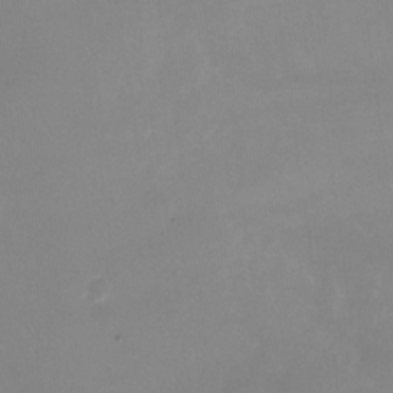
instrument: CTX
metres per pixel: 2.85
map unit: Nhu
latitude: -23.6155
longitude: -70.3656
